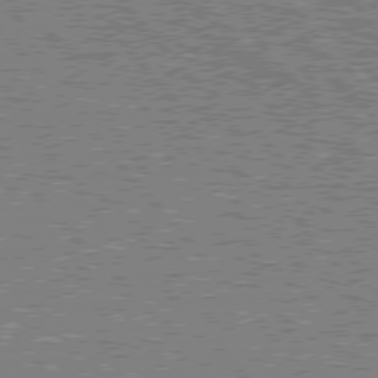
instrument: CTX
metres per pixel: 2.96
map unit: lApd
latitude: 76.4979
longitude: -80.1956
